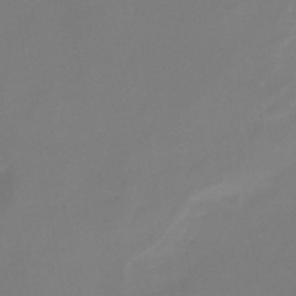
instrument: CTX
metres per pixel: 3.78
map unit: HNb
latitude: -45.1620
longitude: -35.7827
